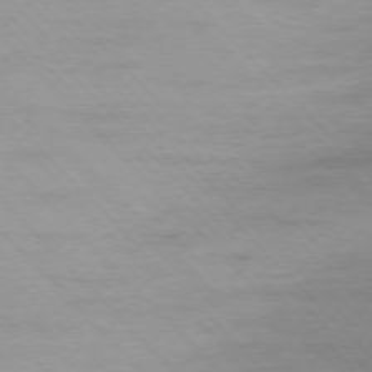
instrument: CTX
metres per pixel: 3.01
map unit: Ap
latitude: -77.1053
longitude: -93.0836
